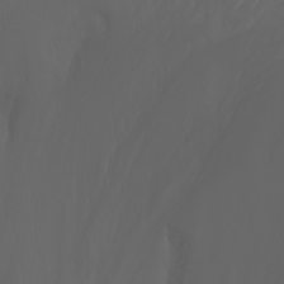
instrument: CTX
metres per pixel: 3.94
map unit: Nhu
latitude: -7.0108
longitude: -85.6127
